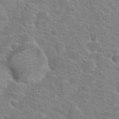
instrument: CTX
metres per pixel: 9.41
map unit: Hto
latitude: 20.9136
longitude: -39.2537
